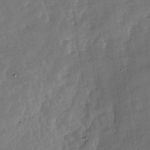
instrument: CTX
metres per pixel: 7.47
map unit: Nhu
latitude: -28.7463
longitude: -75.4238
